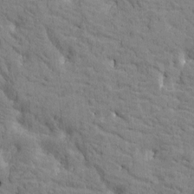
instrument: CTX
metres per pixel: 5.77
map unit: Htu
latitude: -2.8219
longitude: 175.1809
